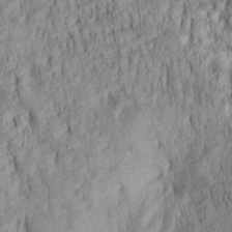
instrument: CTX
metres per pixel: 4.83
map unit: lAa
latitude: 6.5735
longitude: -115.2536
